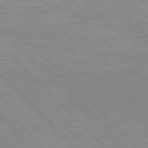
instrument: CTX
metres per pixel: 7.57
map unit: Hpe
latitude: 77.2348
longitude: -126.7624
